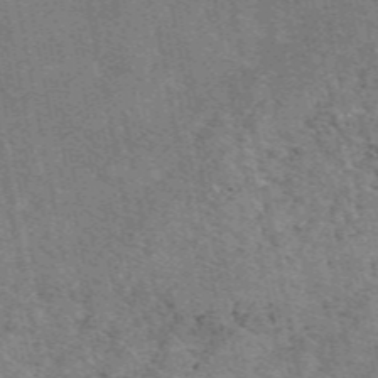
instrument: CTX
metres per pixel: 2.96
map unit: eAb
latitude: 48.8758
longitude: 114.3873
